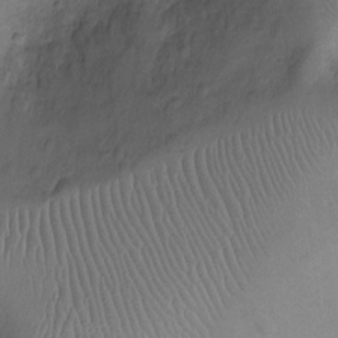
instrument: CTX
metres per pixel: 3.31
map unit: Ht
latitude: -9.3132
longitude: -20.8758
